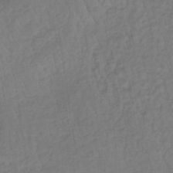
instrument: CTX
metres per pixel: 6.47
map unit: lHb
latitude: -36.7085
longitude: 69.3698
